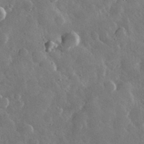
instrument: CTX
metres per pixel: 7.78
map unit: lHvf
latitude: 33.5938
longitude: -87.4237
